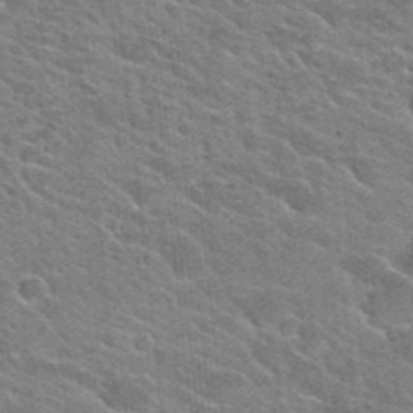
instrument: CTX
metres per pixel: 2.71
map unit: Hto
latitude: 24.7246
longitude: -36.8380
